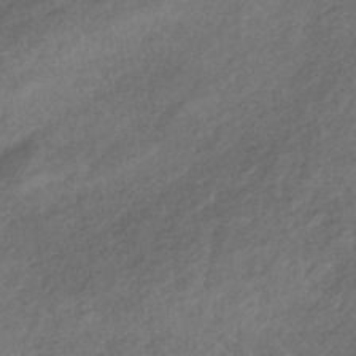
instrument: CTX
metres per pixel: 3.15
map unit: lHb
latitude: -35.2187
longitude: 68.7274
